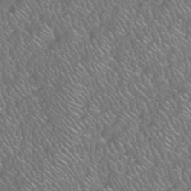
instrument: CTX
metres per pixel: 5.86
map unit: HNhu
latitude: -46.8597
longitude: 29.9745
